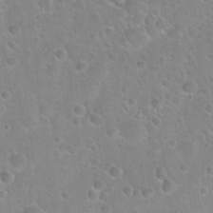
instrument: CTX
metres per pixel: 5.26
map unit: Hto
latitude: 22.7057
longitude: -50.8191
